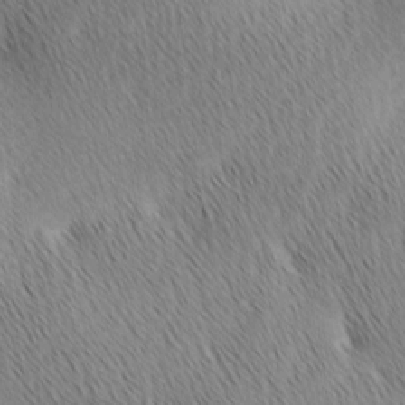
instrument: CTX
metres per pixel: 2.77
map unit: Ave
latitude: 1.4048
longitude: -114.9324
